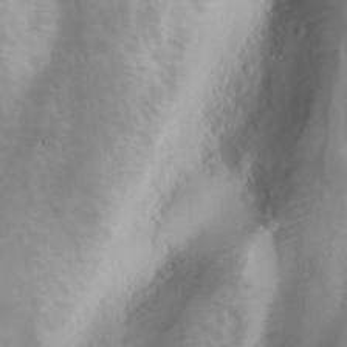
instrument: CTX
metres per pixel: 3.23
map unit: Ave
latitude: 11.1403
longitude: -104.1578
